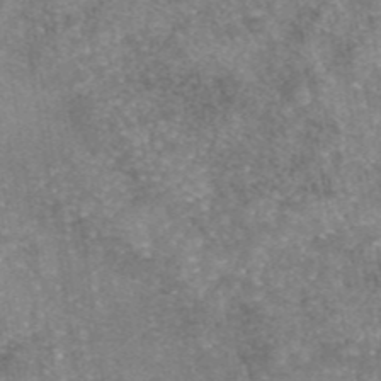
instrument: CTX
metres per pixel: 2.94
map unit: eAb
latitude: 45.8205
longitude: 105.3887
